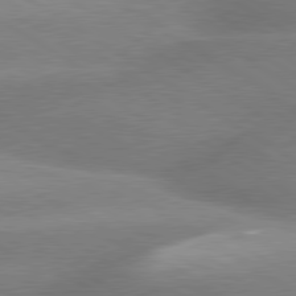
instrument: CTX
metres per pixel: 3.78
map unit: lApd
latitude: 80.0444
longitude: -154.4790
